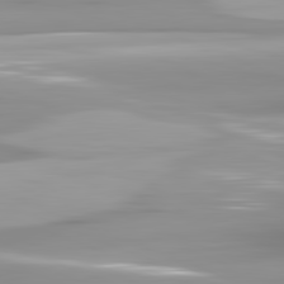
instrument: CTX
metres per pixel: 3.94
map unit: lApd
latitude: 82.2333
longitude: -142.0822
